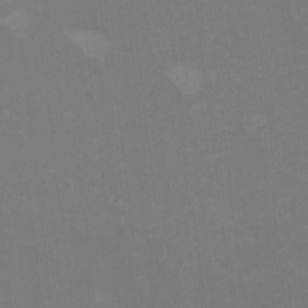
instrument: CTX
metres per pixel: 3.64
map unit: HNhu
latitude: -0.2929
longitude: -3.8583
